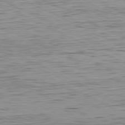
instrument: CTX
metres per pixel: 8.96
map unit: Hpe
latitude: -81.1053
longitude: 11.6533
